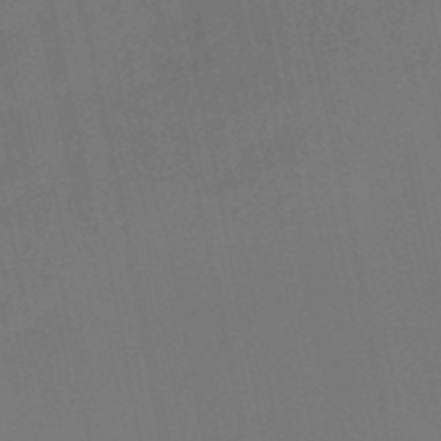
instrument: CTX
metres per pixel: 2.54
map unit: HNb
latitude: -51.8044
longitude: -47.1404
